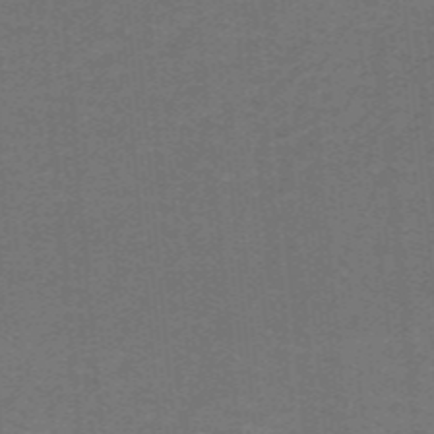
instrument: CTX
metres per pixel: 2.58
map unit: lHb
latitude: -42.5195
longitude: 54.6708
